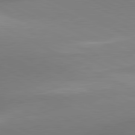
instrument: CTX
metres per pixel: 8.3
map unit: lApd
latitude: 81.0647
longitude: 134.5763
